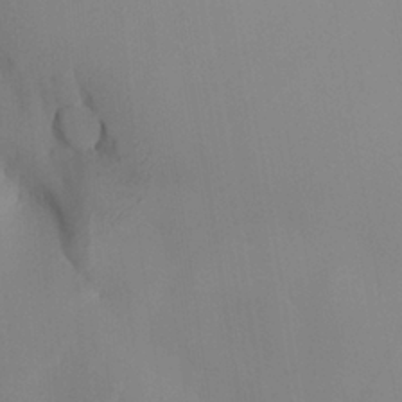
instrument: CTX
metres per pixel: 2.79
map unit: Aa
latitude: 27.3482
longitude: -131.7072
